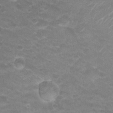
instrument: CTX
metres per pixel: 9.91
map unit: Hto
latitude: 20.3845
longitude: -38.1011
